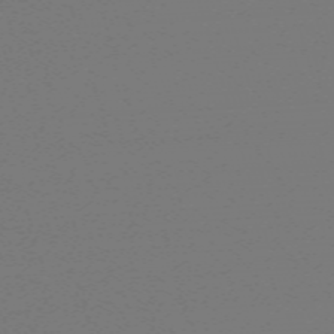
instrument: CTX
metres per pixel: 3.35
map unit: eHh
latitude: -63.2187
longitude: 52.3495
